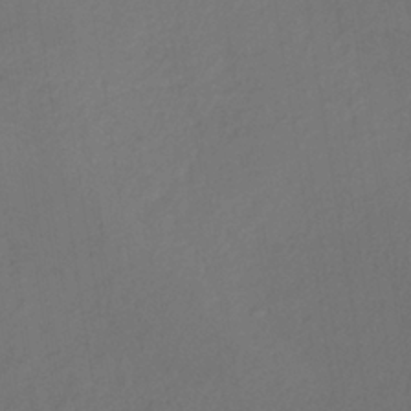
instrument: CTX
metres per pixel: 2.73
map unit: lHb
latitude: -35.9745
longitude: 67.5966
